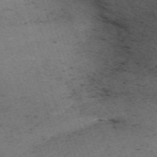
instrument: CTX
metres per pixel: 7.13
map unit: eHh
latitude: -63.0675
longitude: 49.7100
